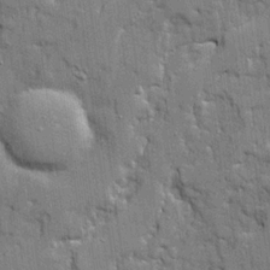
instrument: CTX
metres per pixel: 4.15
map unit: Ave
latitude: 20.1767
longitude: -128.7435
